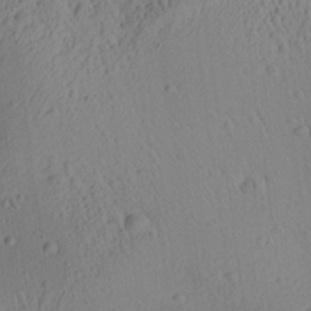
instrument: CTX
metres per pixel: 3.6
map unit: Aa
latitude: 26.8758
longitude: -135.4993
